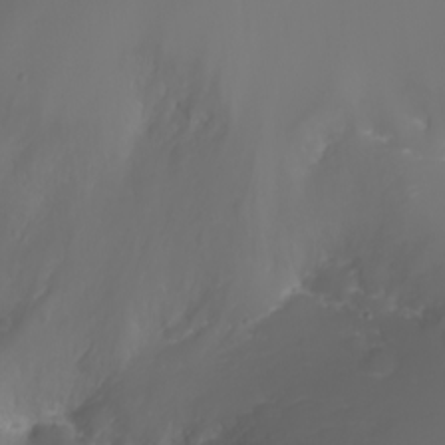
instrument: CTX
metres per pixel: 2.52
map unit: Nhu
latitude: -7.4265
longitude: -71.7261
